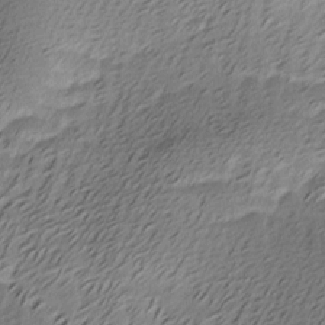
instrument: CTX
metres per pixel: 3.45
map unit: Ave
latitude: -8.2361
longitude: -123.4237
